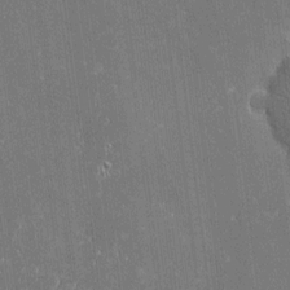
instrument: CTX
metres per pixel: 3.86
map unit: Htu
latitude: -6.4818
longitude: 175.8800
